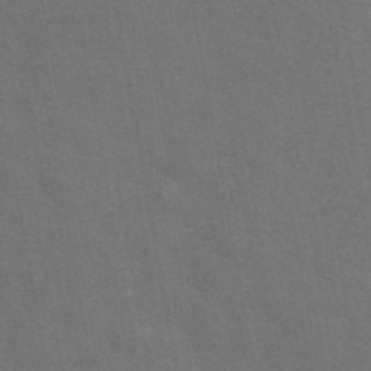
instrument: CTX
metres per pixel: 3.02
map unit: eAb
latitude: 44.8947
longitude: 108.7652
